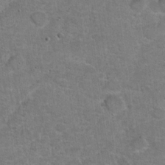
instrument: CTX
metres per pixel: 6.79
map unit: Hto
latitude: 20.2334
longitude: -49.0269
